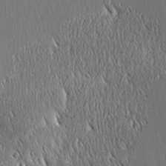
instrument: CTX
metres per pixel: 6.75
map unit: Ave
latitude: 21.3104
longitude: -136.7247
